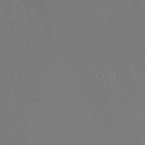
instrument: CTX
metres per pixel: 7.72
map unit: Ht
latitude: -7.5399
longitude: -37.3860
